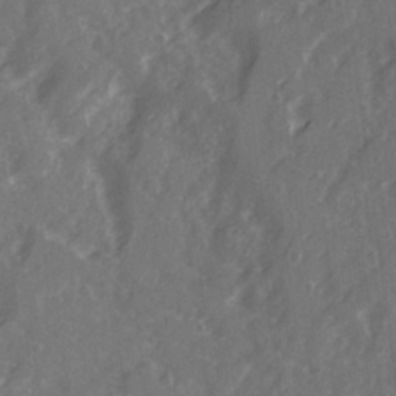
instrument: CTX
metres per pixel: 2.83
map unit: Ave
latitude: 21.4616
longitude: -132.4034
